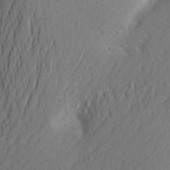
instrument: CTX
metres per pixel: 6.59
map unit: Aa
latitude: 23.6316
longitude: -145.1592
